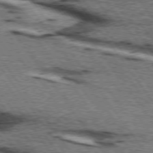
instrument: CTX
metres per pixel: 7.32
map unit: lApd
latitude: 74.2900
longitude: -73.9717
